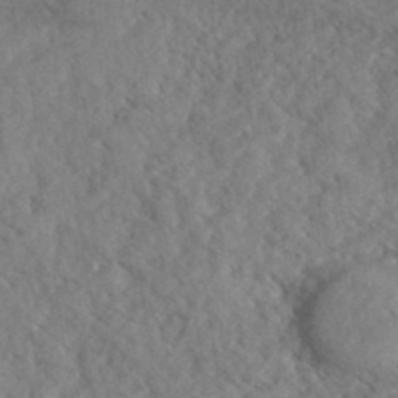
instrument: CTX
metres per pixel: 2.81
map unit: eHh
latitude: 37.1214
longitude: -139.1214
